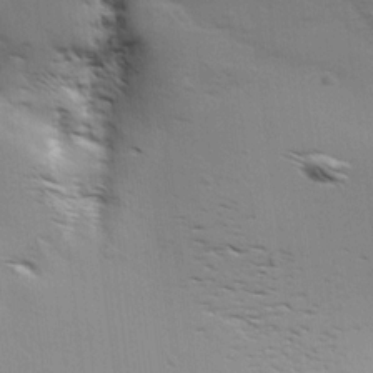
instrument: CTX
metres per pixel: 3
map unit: Aa
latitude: 9.6316
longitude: -142.2334
